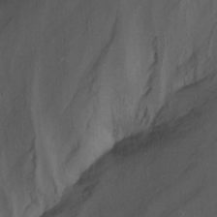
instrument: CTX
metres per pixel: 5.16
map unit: Nhu
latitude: -14.6708
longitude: -57.8205
